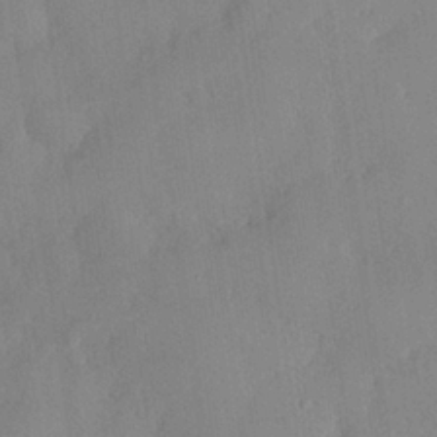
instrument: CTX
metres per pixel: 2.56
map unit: Hve
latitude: 26.0444
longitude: 150.5385
